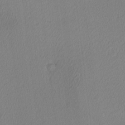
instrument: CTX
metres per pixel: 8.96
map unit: Ave
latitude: 3.2348
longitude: -115.4237
